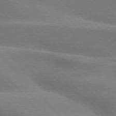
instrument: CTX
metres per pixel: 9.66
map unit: lApd
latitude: 75.4615
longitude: -61.4993
